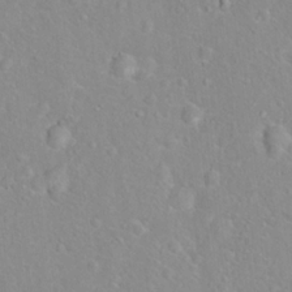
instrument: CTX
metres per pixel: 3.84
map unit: Hto
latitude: 16.0633
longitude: -42.0255
